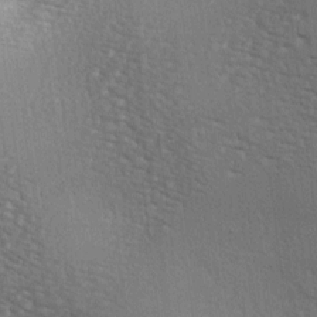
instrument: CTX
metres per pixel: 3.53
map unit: lAa
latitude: -7.1053
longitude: -125.5749
